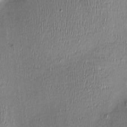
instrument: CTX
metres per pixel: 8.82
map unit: Nhu
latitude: -0.6330
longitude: -14.4601
